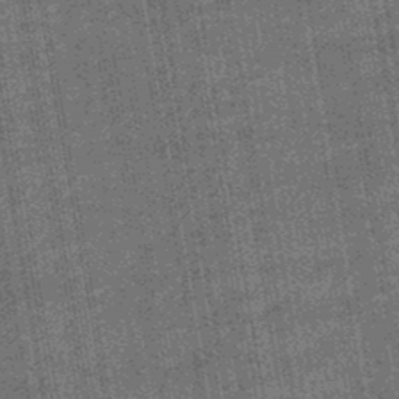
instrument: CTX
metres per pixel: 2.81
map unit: eHb
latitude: -45.8422
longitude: 87.4832
